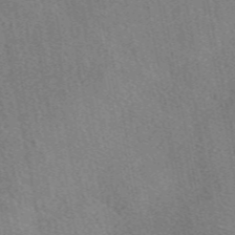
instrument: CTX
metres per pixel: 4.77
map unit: eAb
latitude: 48.8002
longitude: 112.8597
